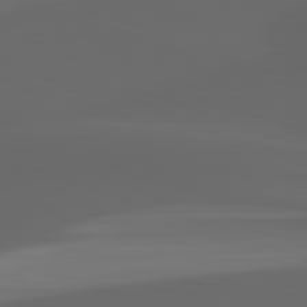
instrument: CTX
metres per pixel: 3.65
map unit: lApd
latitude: 82.8380
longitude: -135.6316
